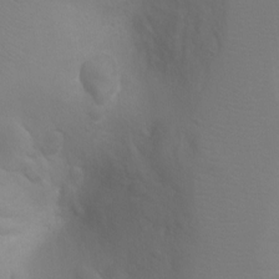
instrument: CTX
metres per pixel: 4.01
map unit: Ht
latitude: 2.8758
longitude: -28.5546
